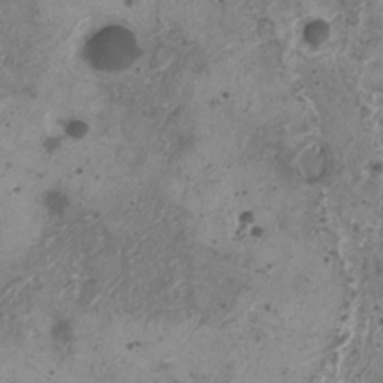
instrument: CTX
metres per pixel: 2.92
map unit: HNhu
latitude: 0.0633
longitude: 3.3509
